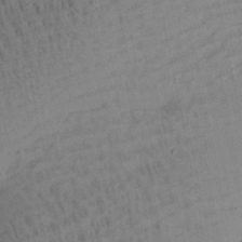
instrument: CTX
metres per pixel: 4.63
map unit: Aa
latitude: 27.8961
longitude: -137.4616
